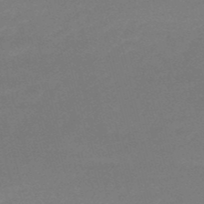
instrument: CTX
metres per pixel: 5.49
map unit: HNb
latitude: -50.6707
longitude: -41.5560
